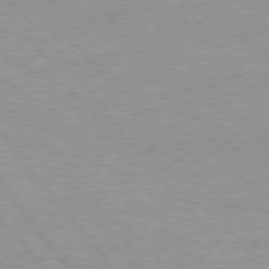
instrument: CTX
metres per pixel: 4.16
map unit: Hpe
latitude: 76.1577
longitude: -156.7057
